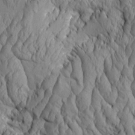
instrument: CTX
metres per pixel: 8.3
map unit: Aa
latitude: 7.3482
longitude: -129.0080
